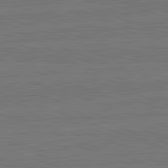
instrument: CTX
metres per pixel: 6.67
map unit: lApd
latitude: 82.7435
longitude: 174.7841
